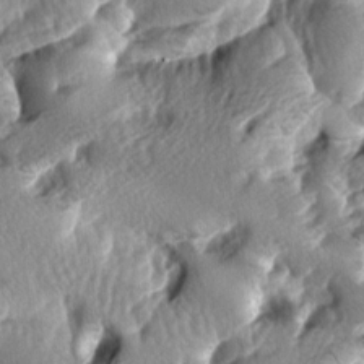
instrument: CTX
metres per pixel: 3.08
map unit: lAa
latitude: -6.9164
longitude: -124.6679
